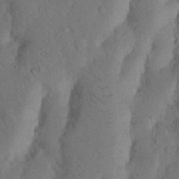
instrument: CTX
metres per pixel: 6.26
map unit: Nhu
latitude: 19.0647
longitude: -75.8394
